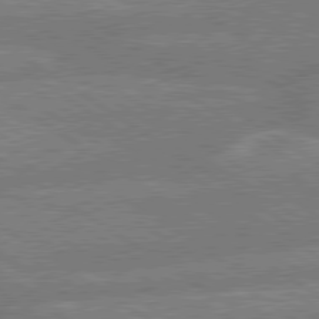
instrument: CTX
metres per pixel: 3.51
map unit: lApd
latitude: 79.5938
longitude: -161.9906
